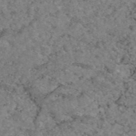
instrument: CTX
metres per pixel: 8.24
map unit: eAb
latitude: 47.6127
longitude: 113.6155
